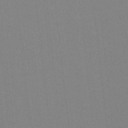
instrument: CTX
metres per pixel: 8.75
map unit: lHvf
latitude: -11.6911
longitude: -103.4426
